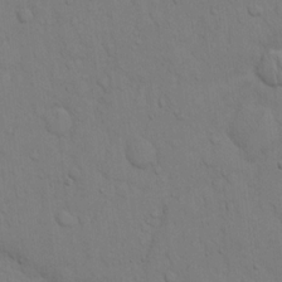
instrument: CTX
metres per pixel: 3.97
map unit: Hto
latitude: 12.9325
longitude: -56.7624
